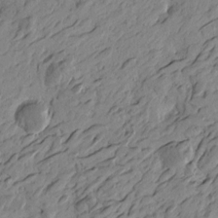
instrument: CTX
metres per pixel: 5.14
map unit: Htu
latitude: -4.0094
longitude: -179.7261
